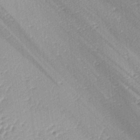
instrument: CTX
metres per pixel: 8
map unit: lAa
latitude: -4.0283
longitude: -125.0836
